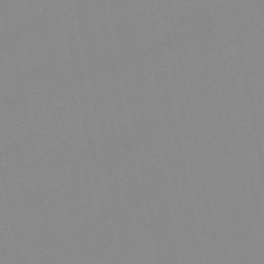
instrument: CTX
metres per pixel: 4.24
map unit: lHb
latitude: -48.4818
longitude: 80.7274
